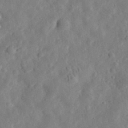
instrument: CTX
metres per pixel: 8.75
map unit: eHh
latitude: 33.4237
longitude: -75.7639
